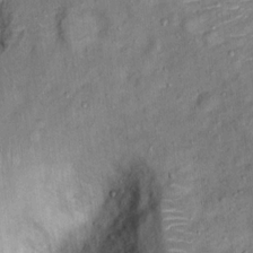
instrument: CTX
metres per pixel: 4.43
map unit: Ht
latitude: 14.2901
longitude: -40.8380
